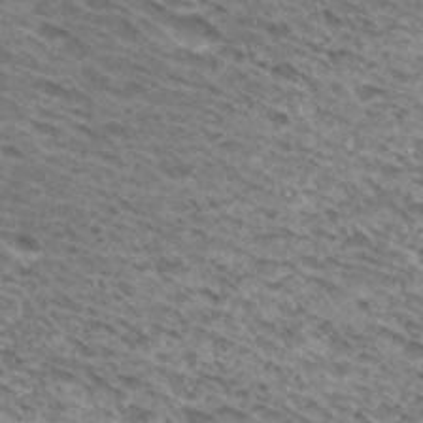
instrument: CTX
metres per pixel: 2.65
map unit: Hto
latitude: 31.4238
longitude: -46.3279
